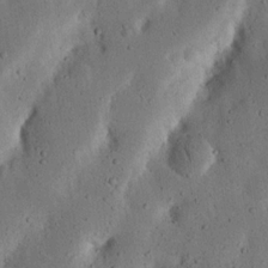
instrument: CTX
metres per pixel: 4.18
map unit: Nhu
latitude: 18.9136
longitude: -74.9703
